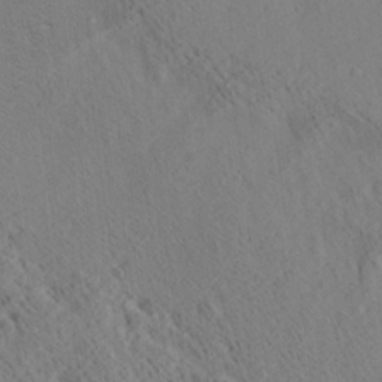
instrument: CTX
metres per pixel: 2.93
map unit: Ave
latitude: 21.2726
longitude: -140.2900
